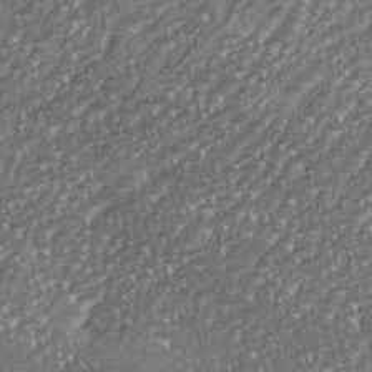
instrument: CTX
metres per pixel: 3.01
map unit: eHh
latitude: 35.8583
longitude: -132.8569
